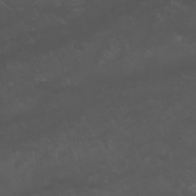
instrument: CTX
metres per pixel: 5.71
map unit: Nhu
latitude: 22.7435
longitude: -63.6883
